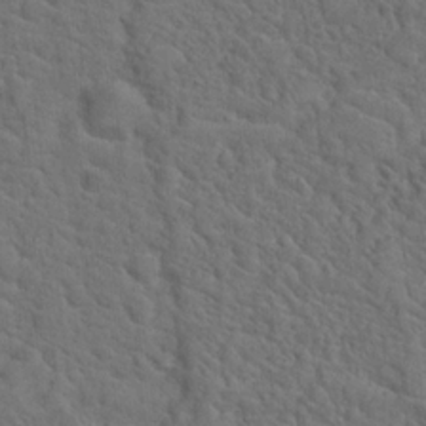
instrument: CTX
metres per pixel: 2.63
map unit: Hto
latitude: 19.1025
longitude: -34.9513
